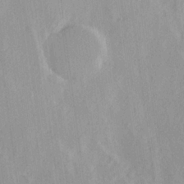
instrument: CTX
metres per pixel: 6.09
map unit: Hve
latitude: 19.0080
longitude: 149.2754
